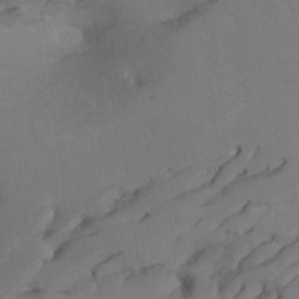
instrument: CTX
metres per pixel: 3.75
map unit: Htu
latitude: -7.0486
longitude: -66.1199
